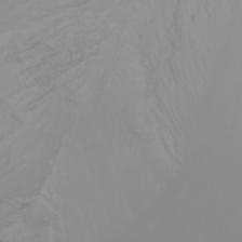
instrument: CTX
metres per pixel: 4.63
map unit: Nhu
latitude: -5.2942
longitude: -79.4994
